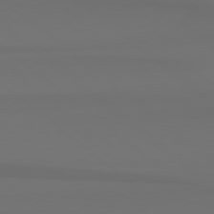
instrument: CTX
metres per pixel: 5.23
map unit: Hpe
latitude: 78.2334
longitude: -133.8961
